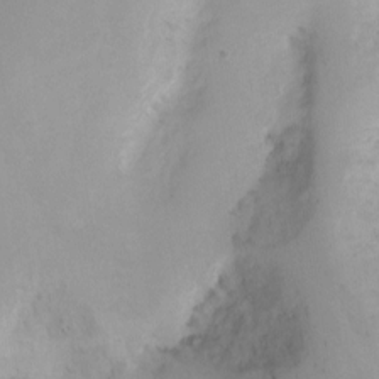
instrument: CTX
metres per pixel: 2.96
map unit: Ht
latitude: -6.2172
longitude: -30.4223
